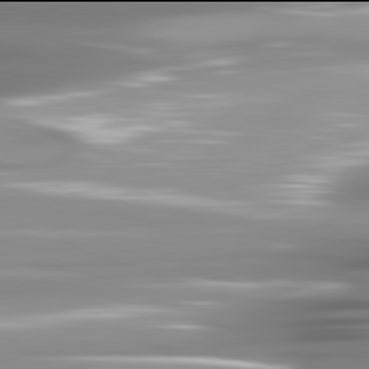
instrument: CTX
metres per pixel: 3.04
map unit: lApd
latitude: 81.9906
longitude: -141.6693
